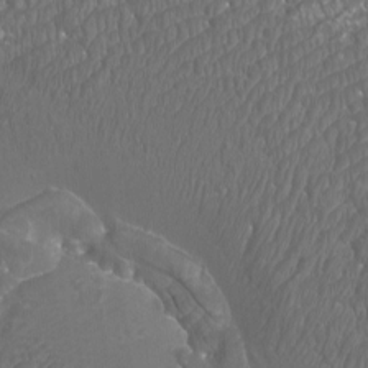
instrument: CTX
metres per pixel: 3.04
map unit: Htu
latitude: -10.9731
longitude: -73.3104
